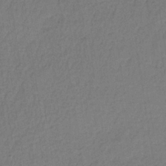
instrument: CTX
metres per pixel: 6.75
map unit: lHb
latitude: -35.1431
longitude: 63.5777
